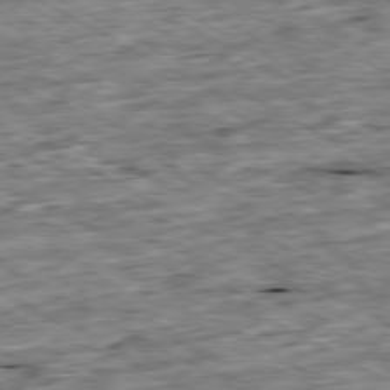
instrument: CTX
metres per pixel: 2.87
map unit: Ap
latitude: -80.5196
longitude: -89.1026
